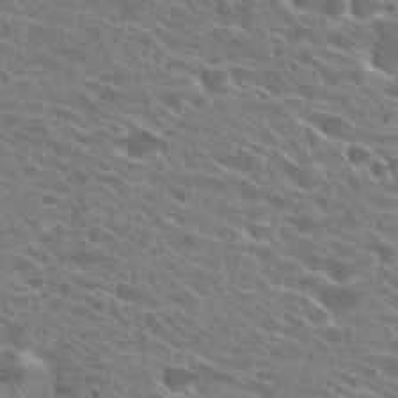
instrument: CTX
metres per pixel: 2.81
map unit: Hto
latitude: 25.1970
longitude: -41.9150
